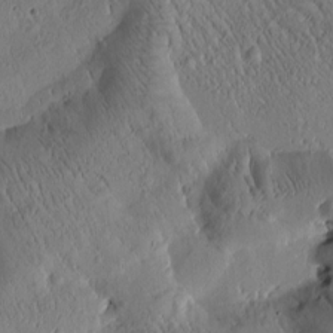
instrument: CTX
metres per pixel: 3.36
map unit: Htu
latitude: -1.0676
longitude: 171.5966
